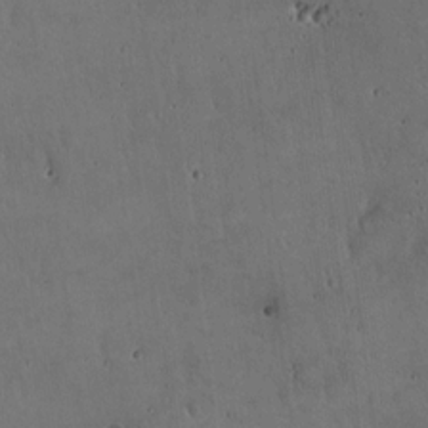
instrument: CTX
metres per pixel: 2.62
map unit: Hto
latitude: 17.0836
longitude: -59.4049
